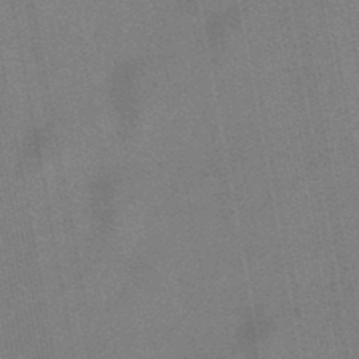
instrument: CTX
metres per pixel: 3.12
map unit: lHb
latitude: -48.9920
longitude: 71.6722
